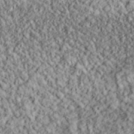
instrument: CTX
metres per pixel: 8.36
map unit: lHvf
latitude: 38.5924
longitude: -89.6505
